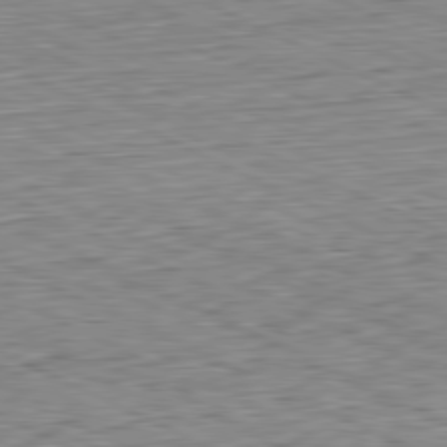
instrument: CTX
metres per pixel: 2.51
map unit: Hpe
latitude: -81.3510
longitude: 10.7274
